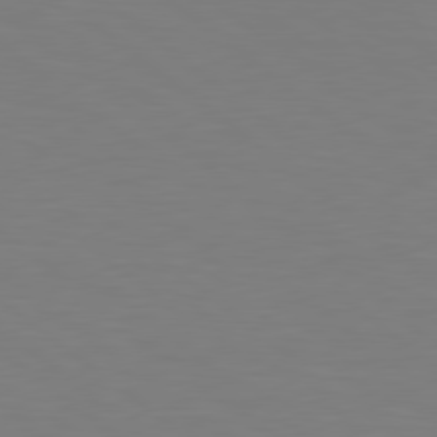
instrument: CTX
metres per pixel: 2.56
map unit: Hpe
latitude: 78.8569
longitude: -166.1766
